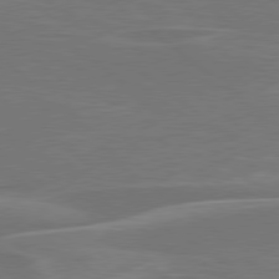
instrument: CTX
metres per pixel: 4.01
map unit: Hpe
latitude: 78.4034
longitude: -126.4223
